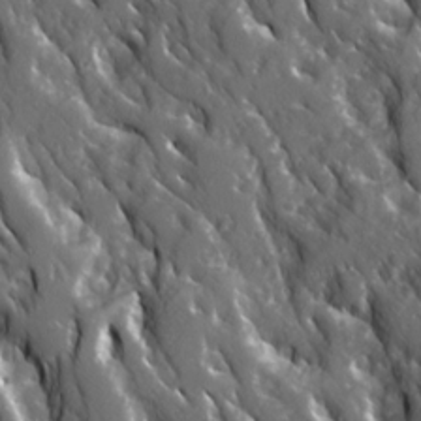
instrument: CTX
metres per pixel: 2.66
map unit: Ave
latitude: 15.9339
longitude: -130.9325
